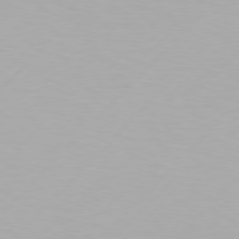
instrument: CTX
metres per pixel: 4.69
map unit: Hpe
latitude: 77.1403
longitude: -137.5560
